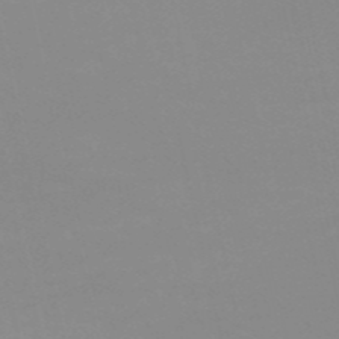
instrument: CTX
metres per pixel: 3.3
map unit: eHh
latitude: -53.6344
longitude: -25.1592
